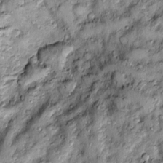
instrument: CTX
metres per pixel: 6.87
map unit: Htu
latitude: -4.1983
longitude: 159.0864
